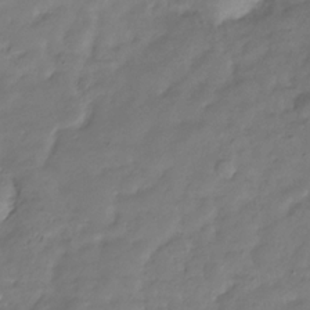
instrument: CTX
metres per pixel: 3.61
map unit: Hve
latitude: -31.5966
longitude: 91.3321
